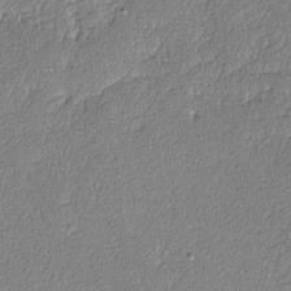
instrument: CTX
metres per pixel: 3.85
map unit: lAvf
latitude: -8.2739
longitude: -112.4790
